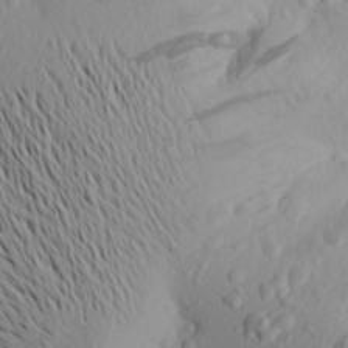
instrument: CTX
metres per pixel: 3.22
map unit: Aa
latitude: 22.8758
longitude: -146.1956
